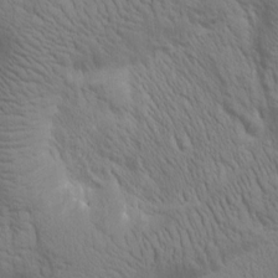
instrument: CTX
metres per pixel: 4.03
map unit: Htu
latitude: -0.6141
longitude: 174.2550
